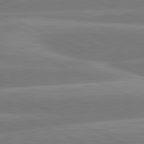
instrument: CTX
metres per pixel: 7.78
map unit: lApd
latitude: 81.4048
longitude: -135.9339
